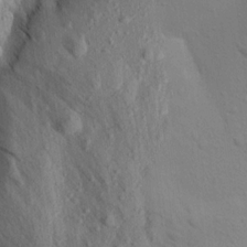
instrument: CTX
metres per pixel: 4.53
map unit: Aa
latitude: 16.3278
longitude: -145.7449
